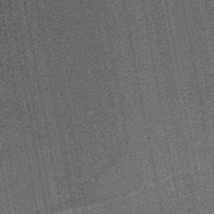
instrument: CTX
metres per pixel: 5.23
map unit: HNb
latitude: -50.2550
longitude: -42.3656
